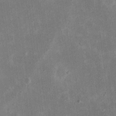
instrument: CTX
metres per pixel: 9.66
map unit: eHh
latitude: 19.0836
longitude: -71.3104
